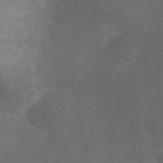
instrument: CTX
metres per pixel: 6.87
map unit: Nhu
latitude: 3.0458
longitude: -17.0458
